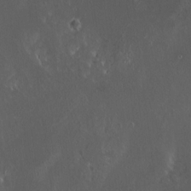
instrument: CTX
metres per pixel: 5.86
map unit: HNhu
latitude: 4.0633
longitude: 5.0675
